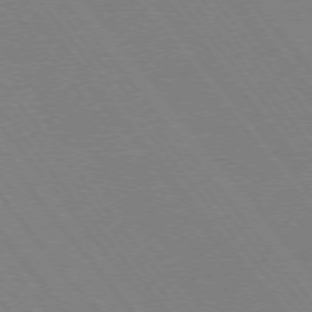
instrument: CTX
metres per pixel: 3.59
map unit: Ap
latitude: -76.0283
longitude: -95.7639
